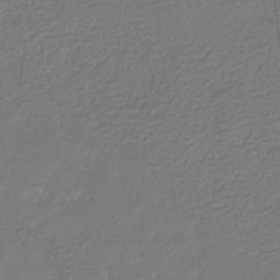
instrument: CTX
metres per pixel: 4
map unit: eHb
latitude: -31.5588
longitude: 73.4265
